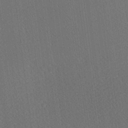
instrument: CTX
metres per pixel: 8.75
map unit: Ave
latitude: 21.0837
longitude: -139.2537
